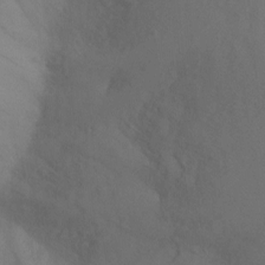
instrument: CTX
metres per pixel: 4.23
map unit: Ht
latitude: -8.8408
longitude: -32.3467
